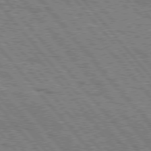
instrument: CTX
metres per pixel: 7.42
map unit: Hpe
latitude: 76.4601
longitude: -149.8961
